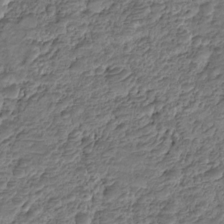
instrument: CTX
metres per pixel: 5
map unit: HNhu
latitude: -21.2942
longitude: 84.8785
